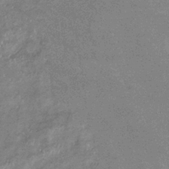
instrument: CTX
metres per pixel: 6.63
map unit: eHb
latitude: -37.1242
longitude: 76.2739
